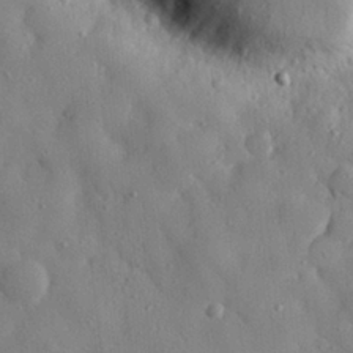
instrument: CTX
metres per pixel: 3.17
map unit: eHh
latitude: 28.2711
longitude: -77.7260
